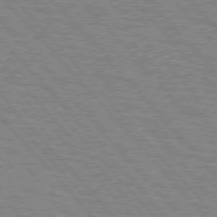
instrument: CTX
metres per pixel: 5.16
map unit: lApd
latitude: 75.8772
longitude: -75.8772
